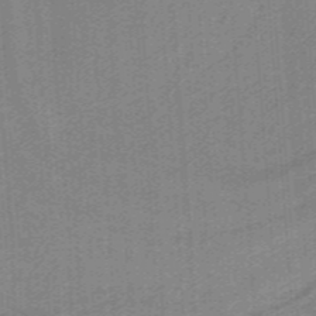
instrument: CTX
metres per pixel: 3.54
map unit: HNb
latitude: -38.0850
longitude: 53.9178
